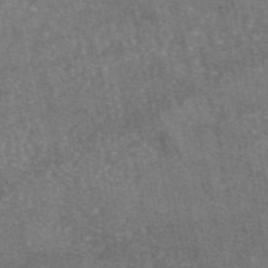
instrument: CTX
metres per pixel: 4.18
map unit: eAb
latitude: 47.4427
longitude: 108.2928
